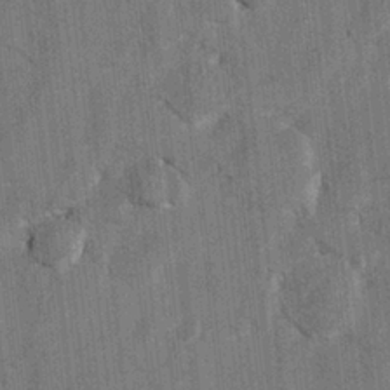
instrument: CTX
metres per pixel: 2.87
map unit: Hto
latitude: 8.2334
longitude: -34.7057
